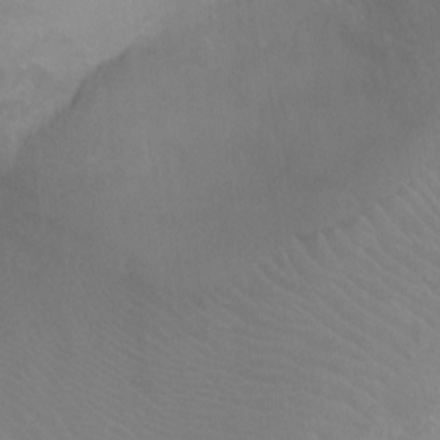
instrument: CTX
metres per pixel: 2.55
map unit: Ht
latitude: -4.8408
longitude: -28.6868
